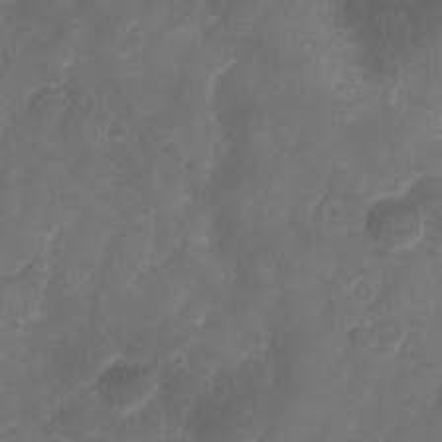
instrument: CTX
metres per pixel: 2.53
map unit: Nhu
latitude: 25.3292
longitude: -63.0837
